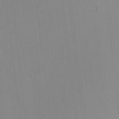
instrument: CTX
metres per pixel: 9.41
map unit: HNhu
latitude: 7.4426
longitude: 10.6330
